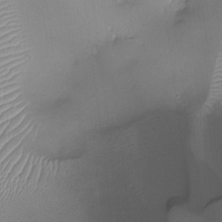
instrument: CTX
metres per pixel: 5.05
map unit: HNhu
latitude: -0.6897
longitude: -4.5924
